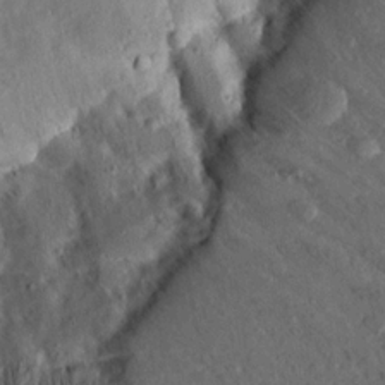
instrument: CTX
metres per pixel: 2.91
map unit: Aa
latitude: 13.5182
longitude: -144.3656
